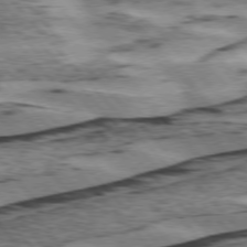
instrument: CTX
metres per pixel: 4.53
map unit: lApd
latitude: 75.7261
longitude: -78.1578
